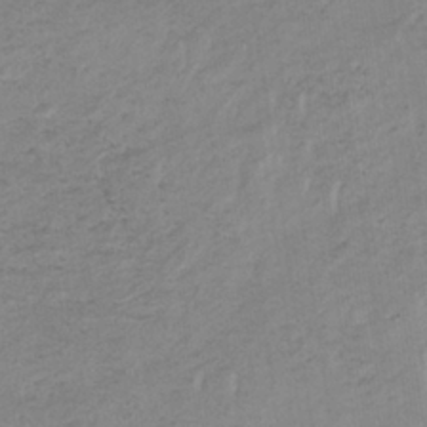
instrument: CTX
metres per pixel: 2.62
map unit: lHb
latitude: -34.1228
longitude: 68.7652
